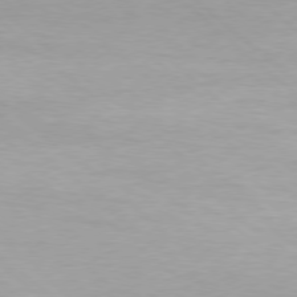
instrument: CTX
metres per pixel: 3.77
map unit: Hpe
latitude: -79.0486
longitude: 12.3495
